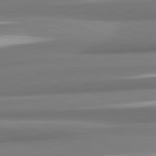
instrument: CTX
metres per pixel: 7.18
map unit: lApd
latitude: 82.2144
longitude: 178.4062
